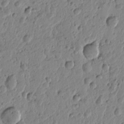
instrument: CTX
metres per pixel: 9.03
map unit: Htu
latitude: -1.0865
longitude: -177.7071
